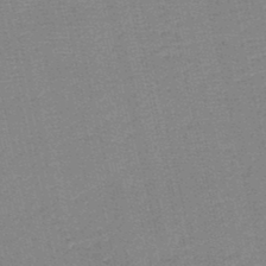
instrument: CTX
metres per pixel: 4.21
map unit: HNb
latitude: -48.0283
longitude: -41.4048
